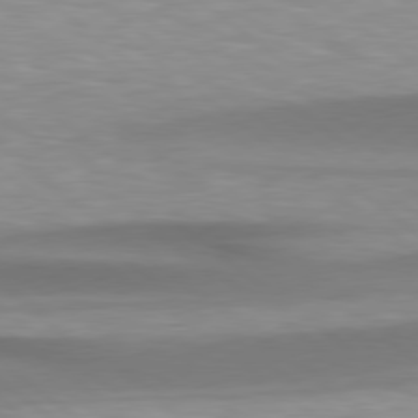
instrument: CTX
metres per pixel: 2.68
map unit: Hpe
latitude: 78.8569
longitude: -133.6505
